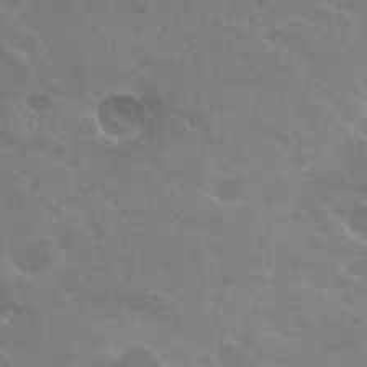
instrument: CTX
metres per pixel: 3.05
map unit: Hto
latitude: 26.2712
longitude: -36.5546
